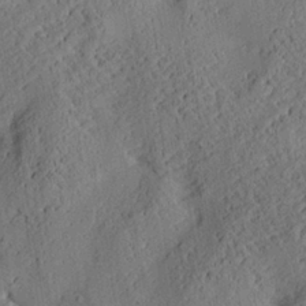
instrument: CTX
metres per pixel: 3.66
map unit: Aa
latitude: 25.0269
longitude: -133.5938
